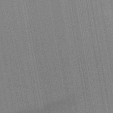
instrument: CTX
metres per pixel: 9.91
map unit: lHb
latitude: -48.1606
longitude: 74.7086
